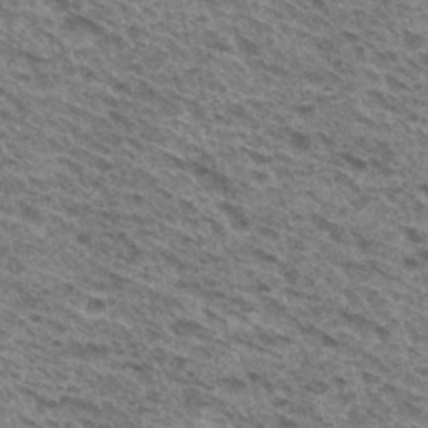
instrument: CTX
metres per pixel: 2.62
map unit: Hto
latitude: 31.8584
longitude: -46.6491
